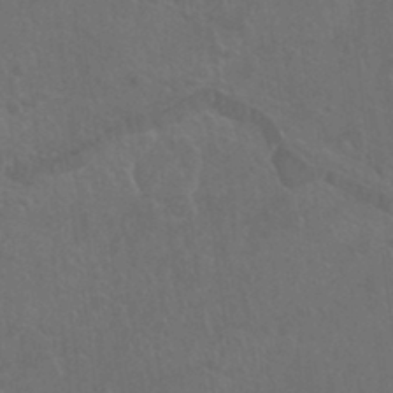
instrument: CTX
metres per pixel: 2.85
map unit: HNhu
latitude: -0.3873
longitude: 1.6533
